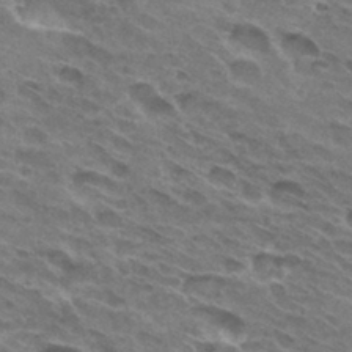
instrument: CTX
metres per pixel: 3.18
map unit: Hto
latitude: 31.3293
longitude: -45.1781
